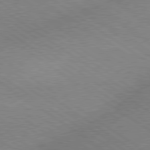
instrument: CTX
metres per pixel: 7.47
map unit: lApd
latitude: 79.2348
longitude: -152.0444
